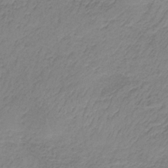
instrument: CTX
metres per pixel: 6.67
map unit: HNb
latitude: -34.0094
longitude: 63.1431
